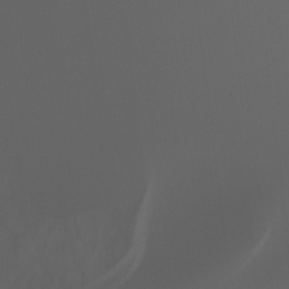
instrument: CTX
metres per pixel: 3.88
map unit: Ht
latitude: -0.8975
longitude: -45.9150
